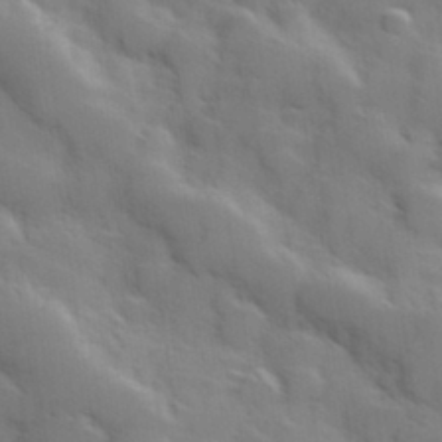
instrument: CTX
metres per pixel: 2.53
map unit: Hve
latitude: 31.2726
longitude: 150.9731
